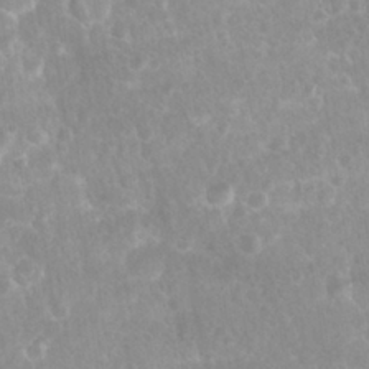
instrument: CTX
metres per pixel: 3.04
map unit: Nhu
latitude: 28.0444
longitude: -65.0269
